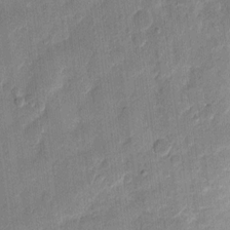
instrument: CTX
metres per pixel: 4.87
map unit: eHh
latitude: 10.6680
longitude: -68.5546
